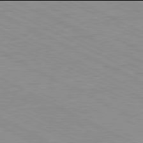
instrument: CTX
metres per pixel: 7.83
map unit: Ap
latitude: -82.0094
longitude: -72.5168
